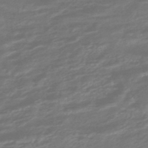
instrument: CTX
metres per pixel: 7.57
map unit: HNhu
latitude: -47.1053
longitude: 89.8611
